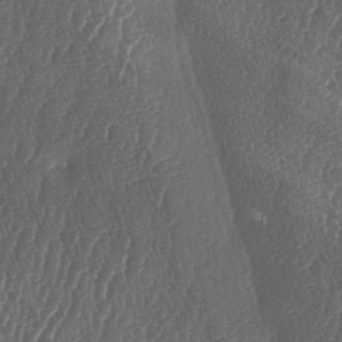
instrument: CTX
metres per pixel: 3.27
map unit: lAa
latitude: -5.8422
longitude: -129.5182
